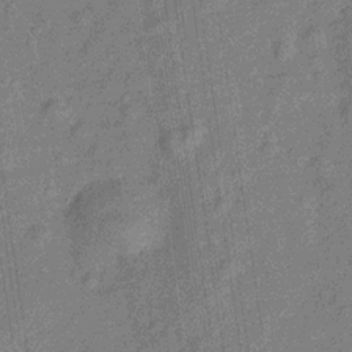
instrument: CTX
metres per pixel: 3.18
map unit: Hve
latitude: -28.5763
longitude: 94.0472
